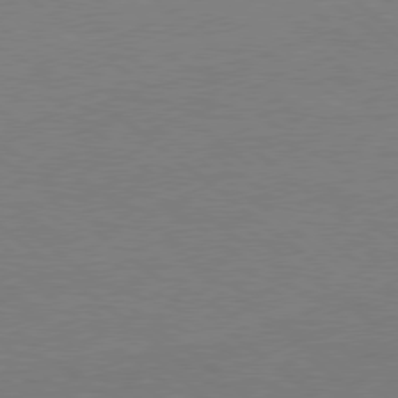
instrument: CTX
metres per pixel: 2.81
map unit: Hpe
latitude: 78.1200
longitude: -141.8016
